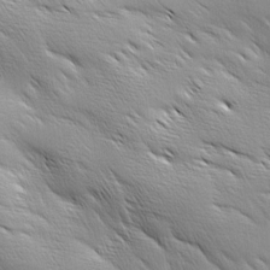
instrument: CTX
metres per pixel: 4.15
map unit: Ave
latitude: 1.9528
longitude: -114.0255
